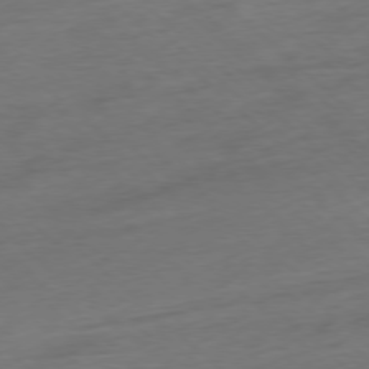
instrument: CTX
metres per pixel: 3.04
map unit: Ap
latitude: -77.7478
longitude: -97.5371
